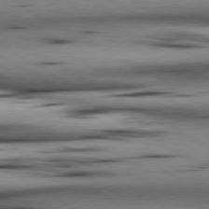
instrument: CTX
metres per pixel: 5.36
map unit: lApd
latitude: 80.4034
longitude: 159.6910
